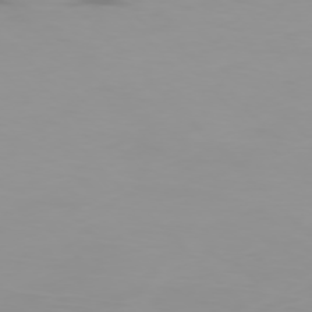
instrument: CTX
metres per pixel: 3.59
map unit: Ap
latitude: -77.4643
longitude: -62.9325
